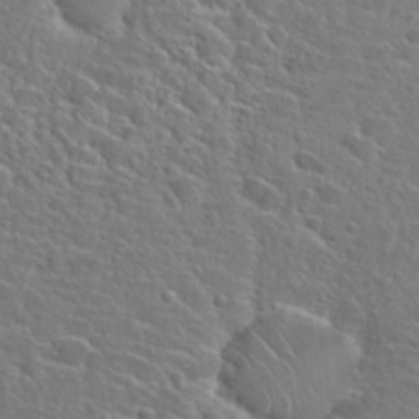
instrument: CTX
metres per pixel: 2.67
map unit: Hto
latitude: 25.1781
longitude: -46.7247
